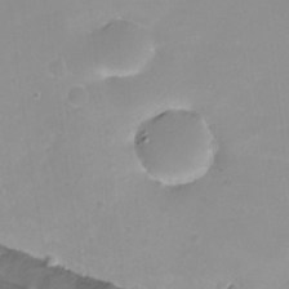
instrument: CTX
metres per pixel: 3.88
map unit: Nhu
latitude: -13.8234
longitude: -53.5182
